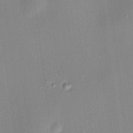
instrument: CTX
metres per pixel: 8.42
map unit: HNhu
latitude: 9.7450
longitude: 11.1809
